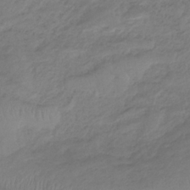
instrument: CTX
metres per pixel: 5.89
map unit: HNb
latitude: -32.8219
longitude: 63.8422
